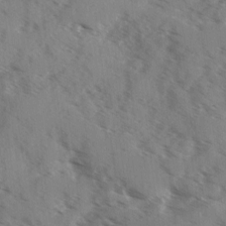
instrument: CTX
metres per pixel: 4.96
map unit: Ave
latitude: 1.0647
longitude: -110.8758
